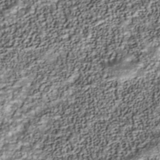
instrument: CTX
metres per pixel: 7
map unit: Nhu
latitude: -40.2550
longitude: -84.2145
